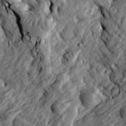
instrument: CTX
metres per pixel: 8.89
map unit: Htu
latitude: -4.1228
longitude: 157.1998
